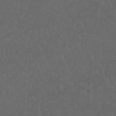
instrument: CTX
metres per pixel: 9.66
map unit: Nhu
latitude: 23.0080
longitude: -64.9136
